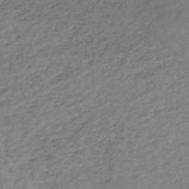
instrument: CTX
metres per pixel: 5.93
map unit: HNhu
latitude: -48.1228
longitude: 28.1606
